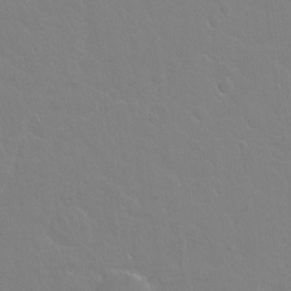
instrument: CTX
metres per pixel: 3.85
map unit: Hto
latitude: -3.8800
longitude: -35.1970
